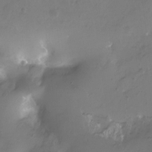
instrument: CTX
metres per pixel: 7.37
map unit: Nhu
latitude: -12.7274
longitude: -40.8946
